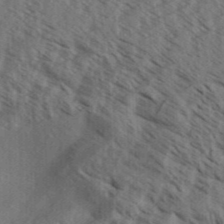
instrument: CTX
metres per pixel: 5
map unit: Aa
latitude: 31.7828
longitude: -138.8380
